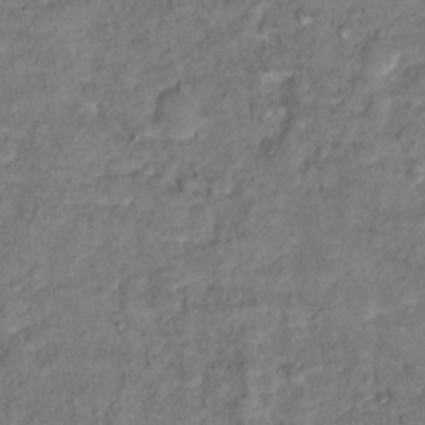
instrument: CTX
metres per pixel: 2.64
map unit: Hto
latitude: 12.4601
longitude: -36.7813
